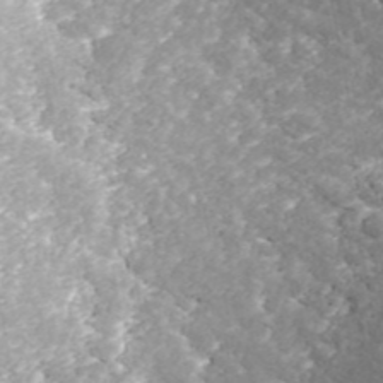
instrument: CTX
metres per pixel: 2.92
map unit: ANa
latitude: 43.5371
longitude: 36.4818
